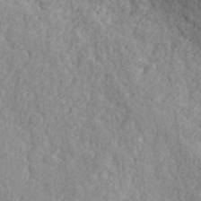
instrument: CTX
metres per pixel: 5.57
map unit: ANa
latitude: 40.6868
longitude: 20.2550
